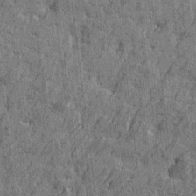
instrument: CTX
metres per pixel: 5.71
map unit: Htu
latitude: -5.2187
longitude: -179.2537
